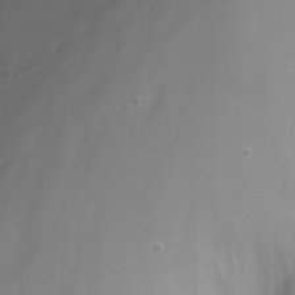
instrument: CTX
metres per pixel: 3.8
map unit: Nhu
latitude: -8.4440
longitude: -82.1011
